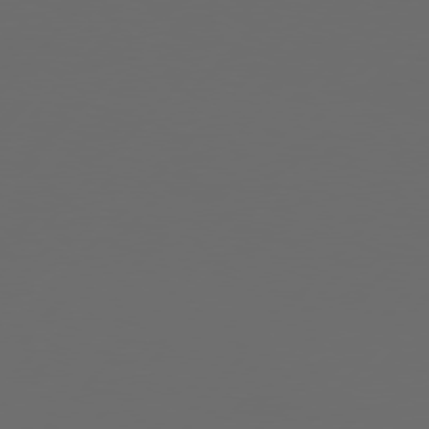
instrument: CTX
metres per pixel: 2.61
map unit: Hpe
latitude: 76.4979
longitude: -139.4048
